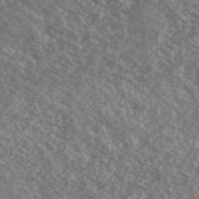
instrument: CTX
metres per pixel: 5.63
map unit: Ave
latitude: 39.2726
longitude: -110.2523
